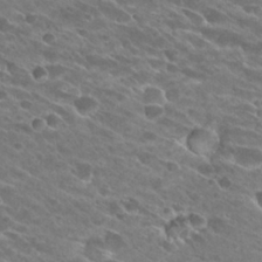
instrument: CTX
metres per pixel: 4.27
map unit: Hto
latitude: 26.9703
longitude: -42.0633
